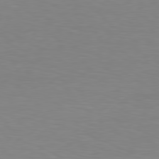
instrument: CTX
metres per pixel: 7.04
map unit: Hpe
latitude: 78.5357
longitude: -121.8395
